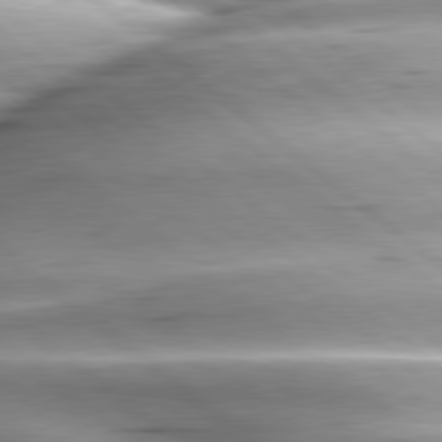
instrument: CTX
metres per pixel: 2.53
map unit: lApd
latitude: 80.0255
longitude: -143.9339
